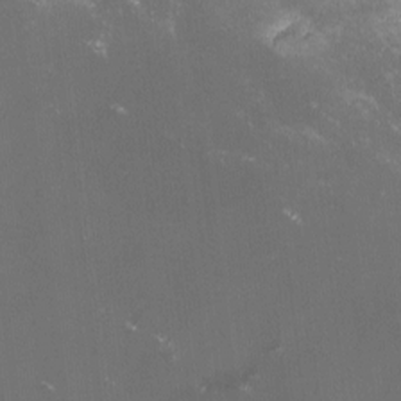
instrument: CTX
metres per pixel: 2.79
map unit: lHvf
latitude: -13.1620
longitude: -100.7624
